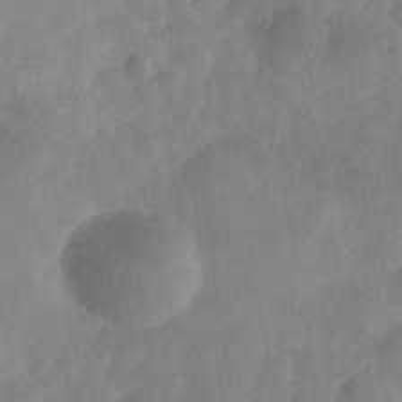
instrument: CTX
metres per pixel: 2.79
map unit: Nhe
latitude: -36.1983
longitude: -176.7624
